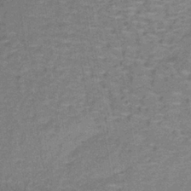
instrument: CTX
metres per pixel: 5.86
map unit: lHb
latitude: -39.3510
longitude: 59.8233
